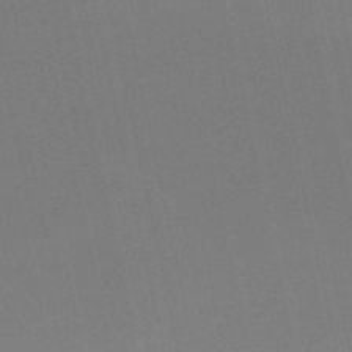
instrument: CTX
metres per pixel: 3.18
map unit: HNb
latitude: -51.2943
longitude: -50.5167
